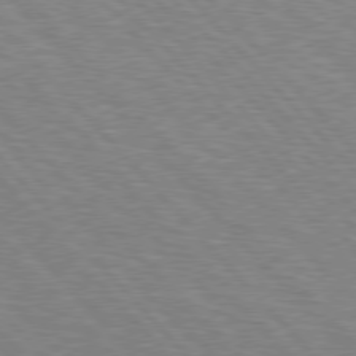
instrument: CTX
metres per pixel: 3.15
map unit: Hpe
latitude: 76.7246
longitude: -150.6490
